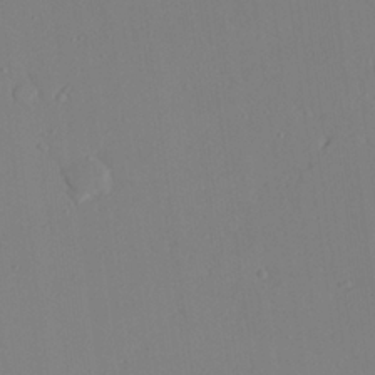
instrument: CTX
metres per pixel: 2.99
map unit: Aa
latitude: 24.3467
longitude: -132.0255
